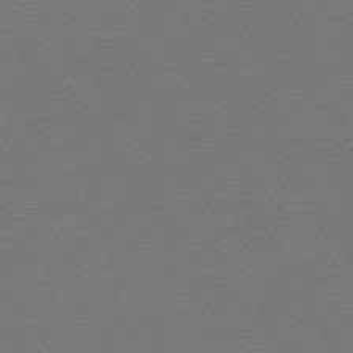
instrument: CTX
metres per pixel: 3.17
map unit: Ap
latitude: -75.8234
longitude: -94.5168
